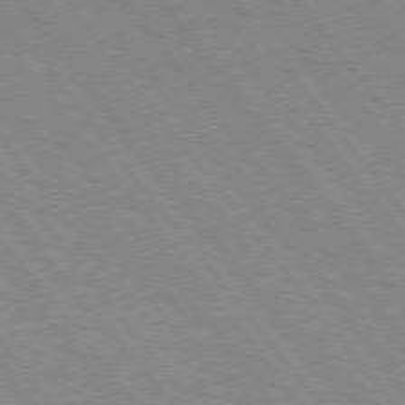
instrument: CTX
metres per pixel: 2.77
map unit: Hpe
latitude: 75.2537
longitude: -149.7828
